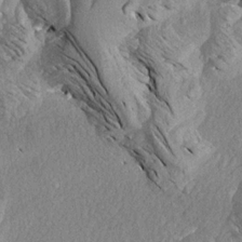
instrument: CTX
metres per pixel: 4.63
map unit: Aa
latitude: 18.8569
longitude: -145.5182
